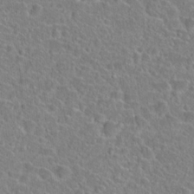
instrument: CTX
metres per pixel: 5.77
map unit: Hto
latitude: 23.3859
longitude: -45.8772
